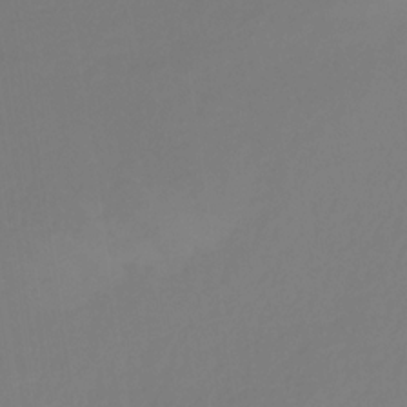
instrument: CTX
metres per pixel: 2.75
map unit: HNhu
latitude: -28.6896
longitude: 66.5007
